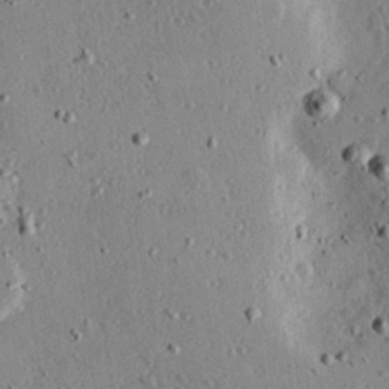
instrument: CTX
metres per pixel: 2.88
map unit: Hve
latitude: 26.0633
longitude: -93.5560
